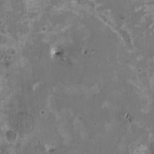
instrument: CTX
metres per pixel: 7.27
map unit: HNhu
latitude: 2.5357
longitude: -3.8961
